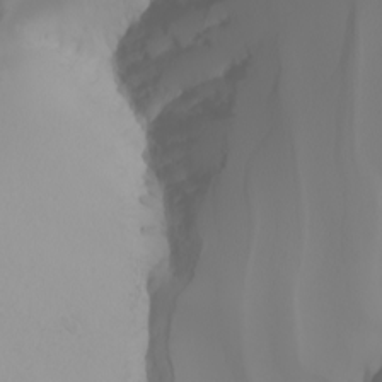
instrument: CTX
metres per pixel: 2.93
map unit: Nhu
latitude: -5.3887
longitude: -93.3103
